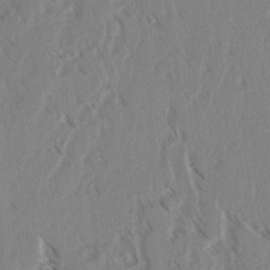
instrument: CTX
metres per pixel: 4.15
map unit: lAvf
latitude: 2.9513
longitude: -105.2726
